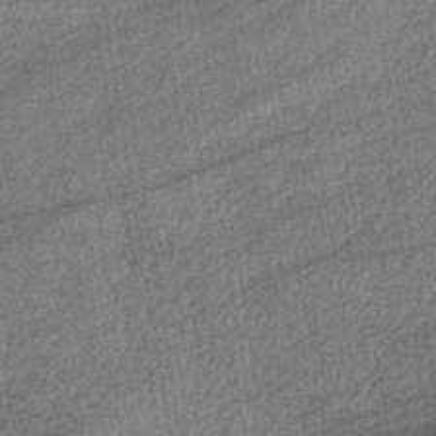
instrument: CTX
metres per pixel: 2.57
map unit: lHb
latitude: -39.1242
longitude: 74.2362
